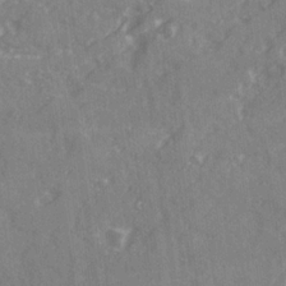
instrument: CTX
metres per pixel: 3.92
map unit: Ave
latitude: 20.2901
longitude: -130.9136
